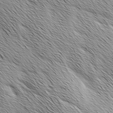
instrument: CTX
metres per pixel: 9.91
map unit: Ave
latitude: 1.8583
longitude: -114.4789
